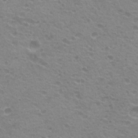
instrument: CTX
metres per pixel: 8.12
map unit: Hto
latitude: 20.9325
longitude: -32.1578
